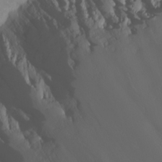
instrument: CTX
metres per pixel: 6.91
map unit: Nhu
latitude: -7.6155
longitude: -89.8962
